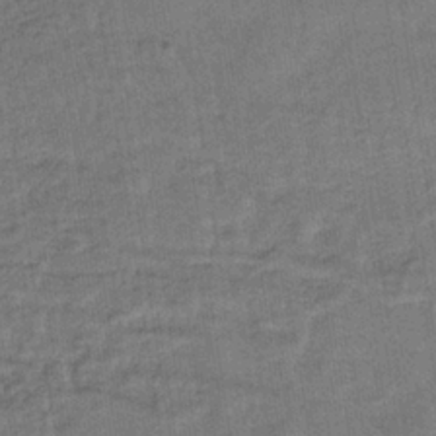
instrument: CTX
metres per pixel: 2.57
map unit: lHb
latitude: -35.2754
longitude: 65.7289
